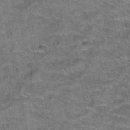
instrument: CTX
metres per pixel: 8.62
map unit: Hto
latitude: 39.5749
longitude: -42.5735
